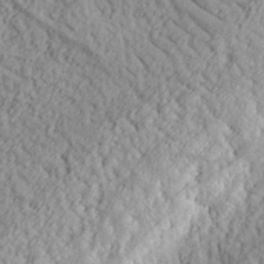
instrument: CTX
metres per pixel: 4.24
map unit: lHvf
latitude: 35.8772
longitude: -85.6505
